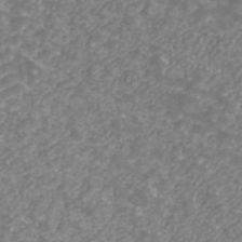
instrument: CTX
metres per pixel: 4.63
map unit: ANa
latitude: 43.4615
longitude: 25.1431
